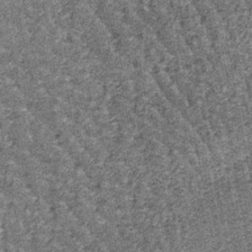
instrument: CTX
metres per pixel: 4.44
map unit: lHb
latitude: -39.7666
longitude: 65.0676
